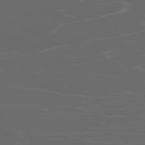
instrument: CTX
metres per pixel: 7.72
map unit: Ap
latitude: -80.0850
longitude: -70.9702
